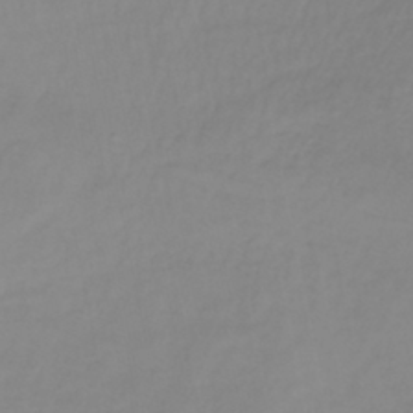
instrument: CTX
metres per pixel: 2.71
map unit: lHb
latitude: -36.8030
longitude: 61.5588
